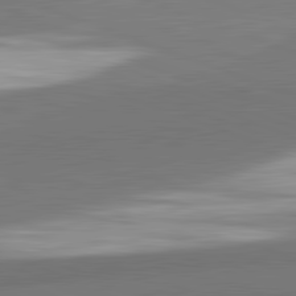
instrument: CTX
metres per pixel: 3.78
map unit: lApd
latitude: 82.2522
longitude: 152.1039
